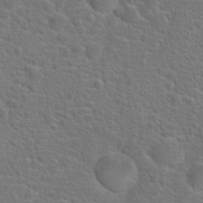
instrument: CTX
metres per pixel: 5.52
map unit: Hto
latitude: 18.3845
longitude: -42.1200
